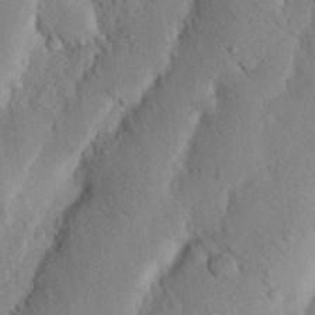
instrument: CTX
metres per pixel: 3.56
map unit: Nhu
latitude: 19.7827
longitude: -75.1214
